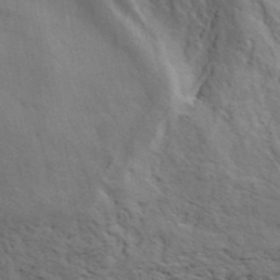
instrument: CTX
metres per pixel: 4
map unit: ANa
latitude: 41.9528
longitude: 53.8044
